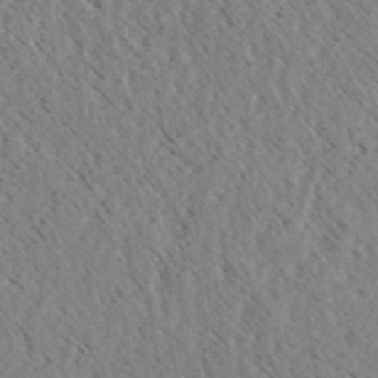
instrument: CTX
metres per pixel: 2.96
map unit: eHh
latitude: 34.4790
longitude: -140.5545
